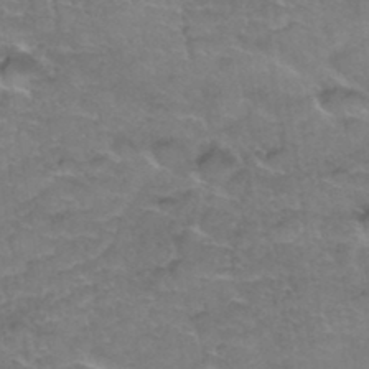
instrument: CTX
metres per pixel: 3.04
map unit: Hto
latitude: 35.4237
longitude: -44.3278
